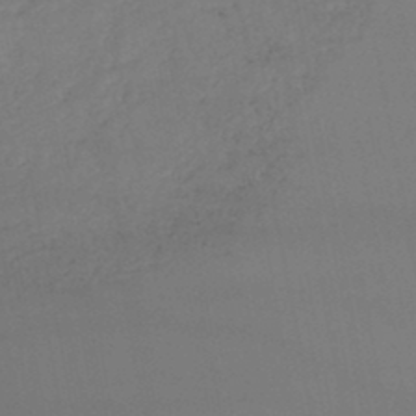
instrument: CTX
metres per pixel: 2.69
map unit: lHb
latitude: -46.5951
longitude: 75.5211
